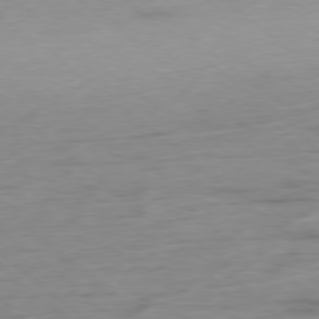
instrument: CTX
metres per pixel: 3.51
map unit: Hpe
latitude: -78.7085
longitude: -18.2522
